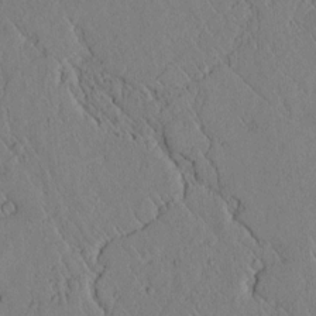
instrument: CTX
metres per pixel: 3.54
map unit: lAvf
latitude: 6.3278
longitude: 159.6154
